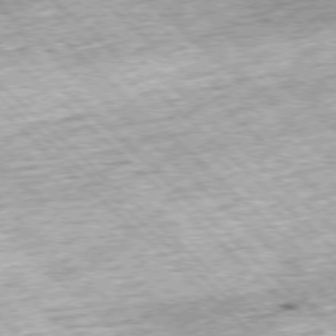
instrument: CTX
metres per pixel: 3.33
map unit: Hpe
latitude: -77.5588
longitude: 14.4062
